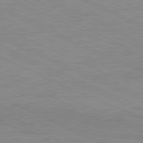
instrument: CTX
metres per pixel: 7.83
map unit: Ap
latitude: -81.8989
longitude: -72.5735
